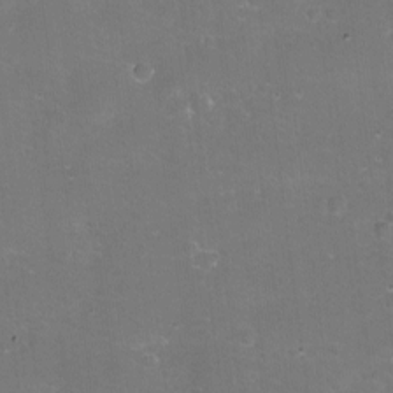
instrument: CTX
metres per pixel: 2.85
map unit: eHh
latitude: -11.5588
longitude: -61.9339
